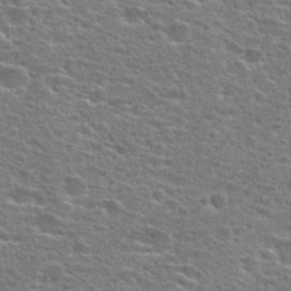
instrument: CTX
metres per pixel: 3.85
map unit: Hto
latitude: 24.2900
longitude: -47.6883
